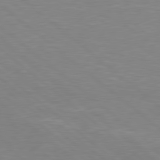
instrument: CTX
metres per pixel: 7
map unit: Hpe
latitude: 78.6113
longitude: -125.6127
